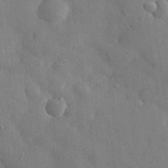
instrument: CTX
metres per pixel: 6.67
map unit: eHh
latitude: 30.8002
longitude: -72.8380
